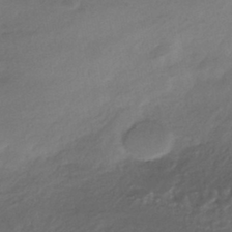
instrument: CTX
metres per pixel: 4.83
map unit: HNhu
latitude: -40.3873
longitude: 95.5777
